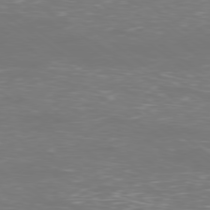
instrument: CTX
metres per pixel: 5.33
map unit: Ap
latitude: -79.0675
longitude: -61.9717
